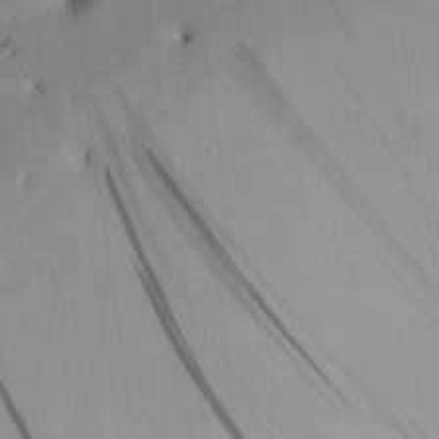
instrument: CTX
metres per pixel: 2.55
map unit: Aa
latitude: 25.2914
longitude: -133.3482
